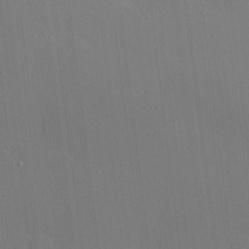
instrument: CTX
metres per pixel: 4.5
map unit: Hve
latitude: -9.4832
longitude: 175.6154
